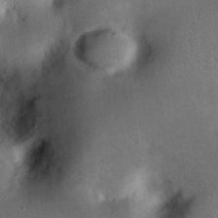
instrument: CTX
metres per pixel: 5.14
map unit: Nhu
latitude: 24.0633
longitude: -71.3104
